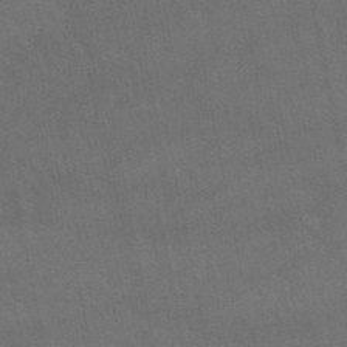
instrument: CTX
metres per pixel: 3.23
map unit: lHb
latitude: -47.8989
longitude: 73.6533
